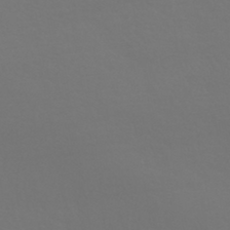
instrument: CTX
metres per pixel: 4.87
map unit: HNhu
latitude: -43.4076
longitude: 94.0472
